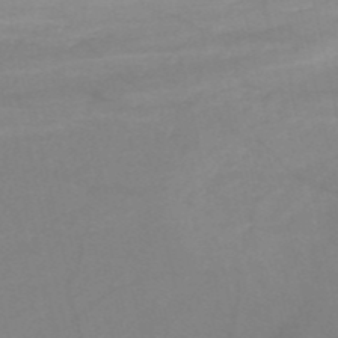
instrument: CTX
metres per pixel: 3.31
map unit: HNb
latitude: -52.4818
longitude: -45.9717
